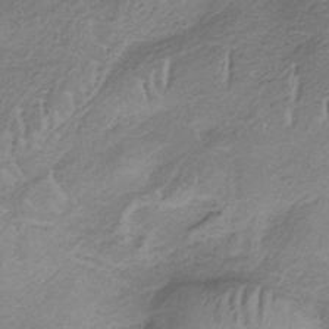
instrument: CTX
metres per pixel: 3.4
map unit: HNb
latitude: -33.5210
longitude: 63.2376
